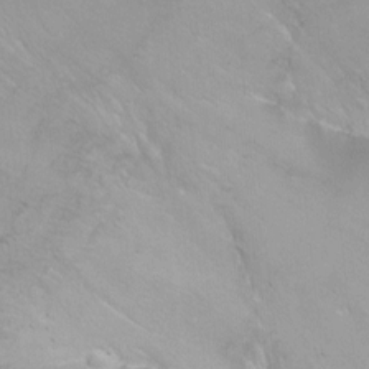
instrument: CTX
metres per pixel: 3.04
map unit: Ht
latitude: 1.9528
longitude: -36.1956
